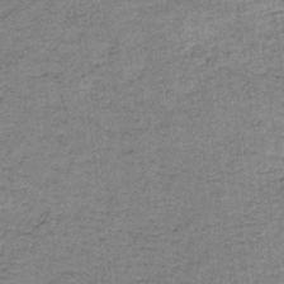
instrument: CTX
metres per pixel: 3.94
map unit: eAb
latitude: -35.8800
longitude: 53.0108
